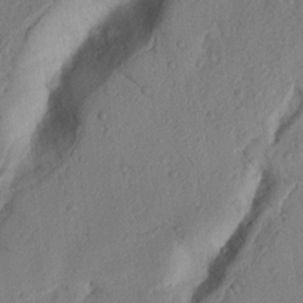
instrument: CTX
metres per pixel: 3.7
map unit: Nhu
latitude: 20.0444
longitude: -76.8569
